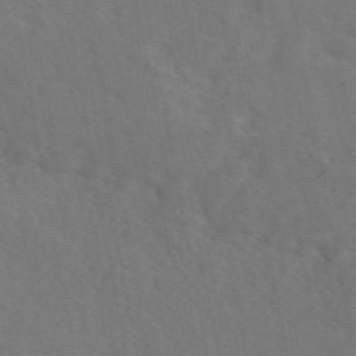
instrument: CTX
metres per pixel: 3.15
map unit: eAb
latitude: 46.1578
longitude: 112.6708
